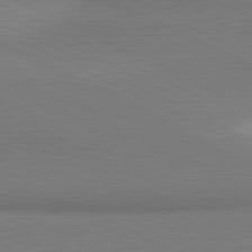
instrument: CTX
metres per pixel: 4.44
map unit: lApd
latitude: 81.3859
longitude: 162.6707
